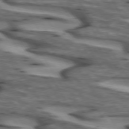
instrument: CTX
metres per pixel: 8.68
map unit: lApd
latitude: 73.0837
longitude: -56.9891
